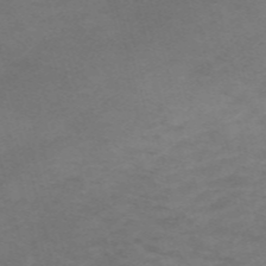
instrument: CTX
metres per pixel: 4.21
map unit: Nve
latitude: -58.5384
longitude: 59.6343
